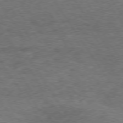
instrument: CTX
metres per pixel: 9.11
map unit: Hpe
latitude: 74.6679
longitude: -142.3656
